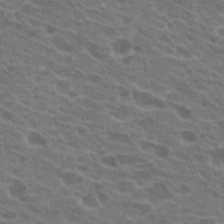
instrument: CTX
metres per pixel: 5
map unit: Hto
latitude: 22.7813
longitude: -38.3656
